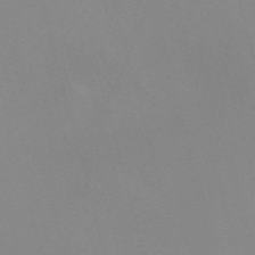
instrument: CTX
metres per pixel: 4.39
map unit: Nve
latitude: -57.6911
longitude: 60.3684
